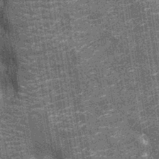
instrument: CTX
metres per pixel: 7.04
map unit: Nhu
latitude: -13.1242
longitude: -22.0822
